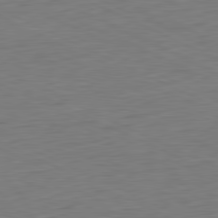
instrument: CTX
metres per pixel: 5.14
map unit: Ap
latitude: -81.9178
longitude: -76.7813
